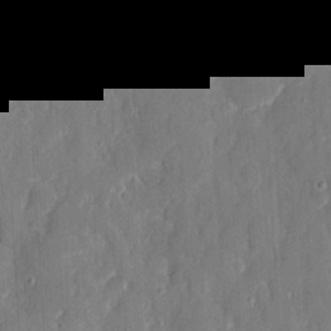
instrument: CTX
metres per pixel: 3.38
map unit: eHh
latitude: 6.8947
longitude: -69.1025
